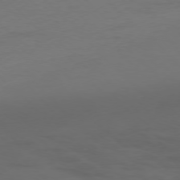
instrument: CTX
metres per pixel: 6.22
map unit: Ap
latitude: -77.4265
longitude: -63.2915
